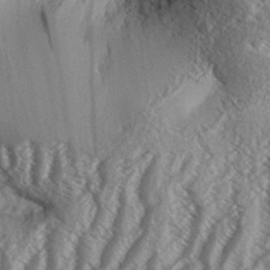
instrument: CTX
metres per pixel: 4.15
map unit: Aa
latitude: 33.2915
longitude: -137.5371
